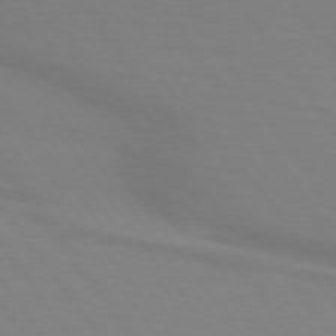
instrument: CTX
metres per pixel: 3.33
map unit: lApd
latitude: 74.3278
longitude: -79.7072
